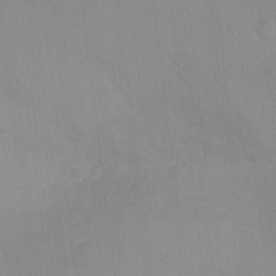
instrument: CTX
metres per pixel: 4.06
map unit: Ht
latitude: -9.5966
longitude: -23.8961
